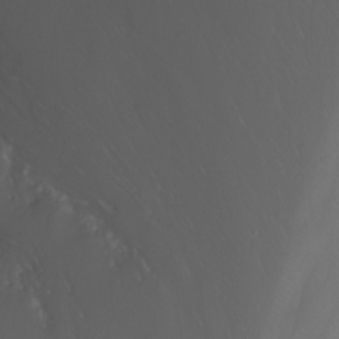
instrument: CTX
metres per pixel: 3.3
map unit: Nhu
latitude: -7.9178
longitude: -81.2348
